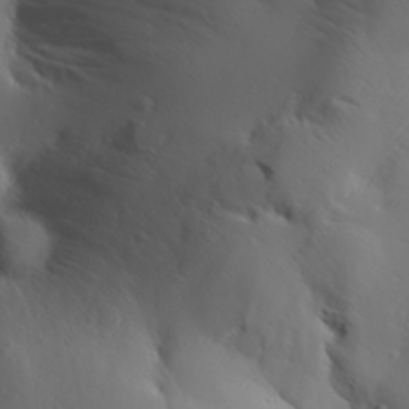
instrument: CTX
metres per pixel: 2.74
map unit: Aa
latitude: 30.5924
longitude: -132.6302
